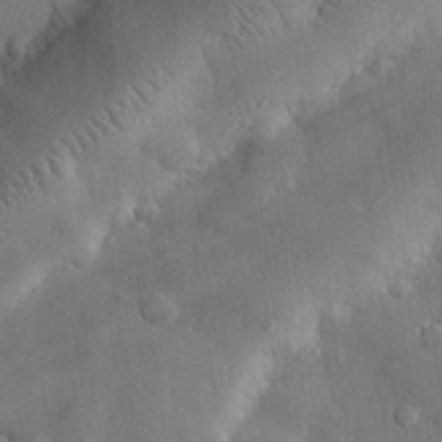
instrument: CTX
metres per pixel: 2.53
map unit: eHh
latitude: 28.9702
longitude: -78.9325
